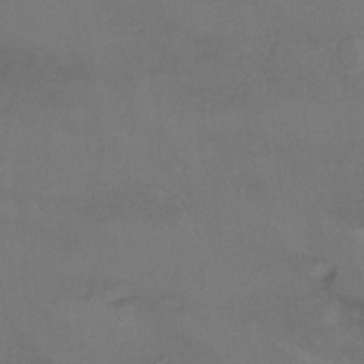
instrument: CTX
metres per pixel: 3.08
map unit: Hto
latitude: 6.4412
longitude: -35.4237
